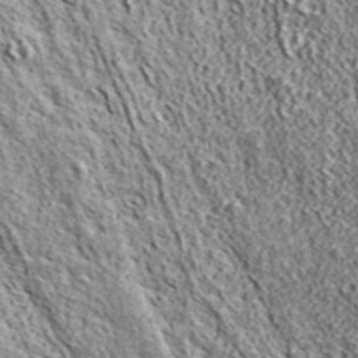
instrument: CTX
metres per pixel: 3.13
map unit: ANa
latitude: 42.8758
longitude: -88.5924
